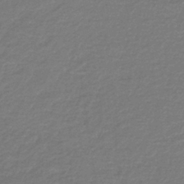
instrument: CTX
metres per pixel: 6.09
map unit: HNb
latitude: -38.3118
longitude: 55.0676
